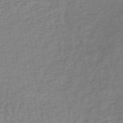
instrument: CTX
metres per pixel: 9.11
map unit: lHb
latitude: -42.2172
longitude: 71.0675
